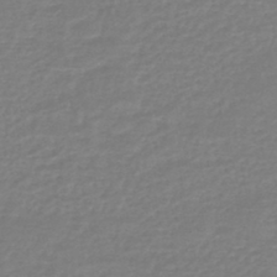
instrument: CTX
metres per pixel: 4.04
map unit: HNhu
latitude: -46.6896
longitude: 98.4629
